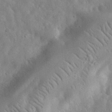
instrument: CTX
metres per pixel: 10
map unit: eHh
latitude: 32.1578
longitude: -72.8191
